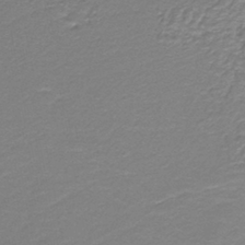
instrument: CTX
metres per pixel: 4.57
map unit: HNb
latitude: -38.7841
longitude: 51.0486
